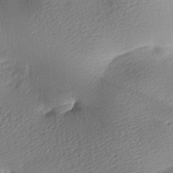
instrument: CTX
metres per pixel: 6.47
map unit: lAa
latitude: -8.8975
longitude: -127.7450
